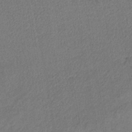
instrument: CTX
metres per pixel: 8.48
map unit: lHb
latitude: -39.4455
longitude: 72.9730
